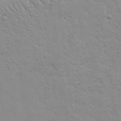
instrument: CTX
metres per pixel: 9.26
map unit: Nhu
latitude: 17.8017
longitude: -78.4790
